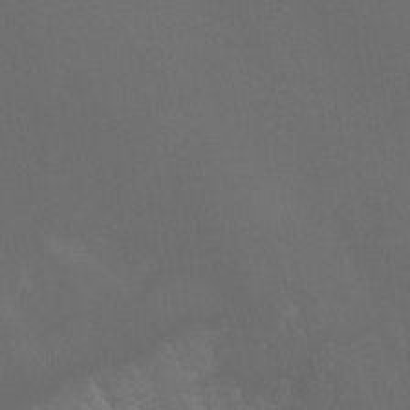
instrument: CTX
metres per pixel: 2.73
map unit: Nhu
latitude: -13.5966
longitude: -71.2726
